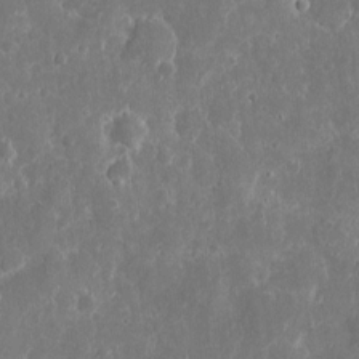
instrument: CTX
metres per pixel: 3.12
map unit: eHh
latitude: 9.7261
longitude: -71.9150
